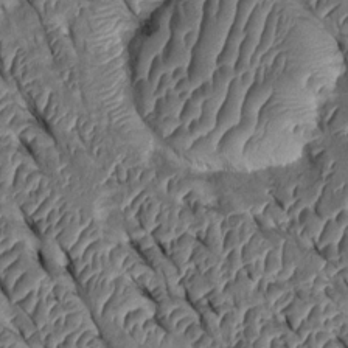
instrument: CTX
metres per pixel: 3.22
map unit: Htu
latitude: 0.2333
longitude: 148.4440
